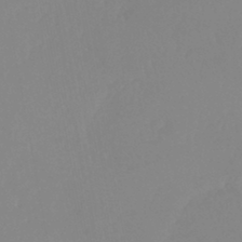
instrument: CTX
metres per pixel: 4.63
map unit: lHb
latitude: -44.7841
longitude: 54.8030
